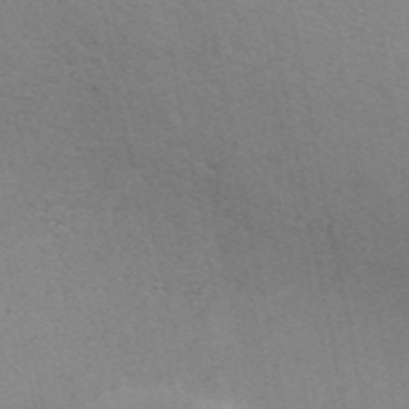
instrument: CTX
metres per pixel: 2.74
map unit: ANa
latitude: 46.2523
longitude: 26.0849
